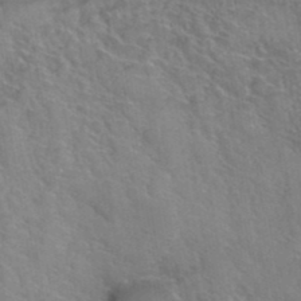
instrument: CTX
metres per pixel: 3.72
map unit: Hto
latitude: 37.6505
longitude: -43.8017
